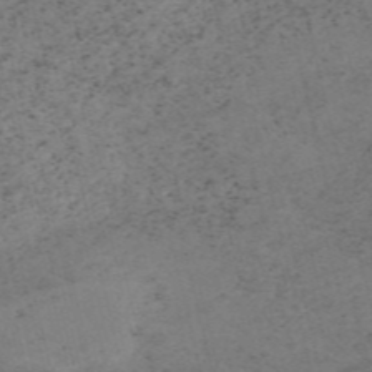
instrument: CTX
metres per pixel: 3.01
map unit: HNb
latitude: -55.2187
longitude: -47.4427
